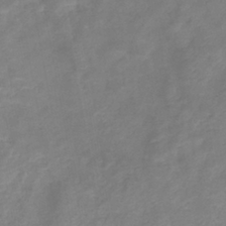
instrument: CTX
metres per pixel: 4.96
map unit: eHb
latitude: -37.8611
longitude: 76.4440
